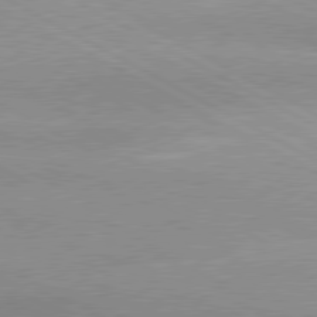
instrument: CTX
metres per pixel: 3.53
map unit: lApd
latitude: 80.2333
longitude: -135.2537
